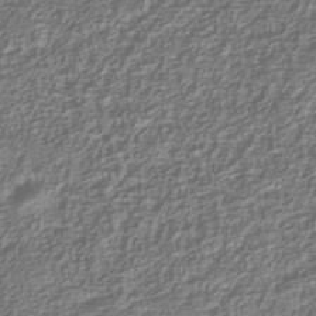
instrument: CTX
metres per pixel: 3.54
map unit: Nhu
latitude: -39.7289
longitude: -84.8380
